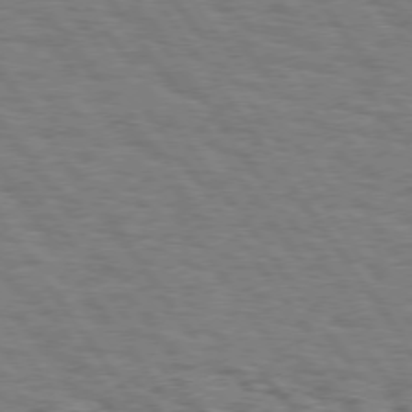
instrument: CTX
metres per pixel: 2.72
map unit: Hpe
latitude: 74.9892
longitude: -144.2522
